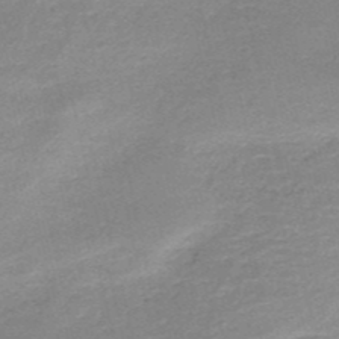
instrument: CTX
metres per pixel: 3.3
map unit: HNb
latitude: -51.2565
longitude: -41.3859
